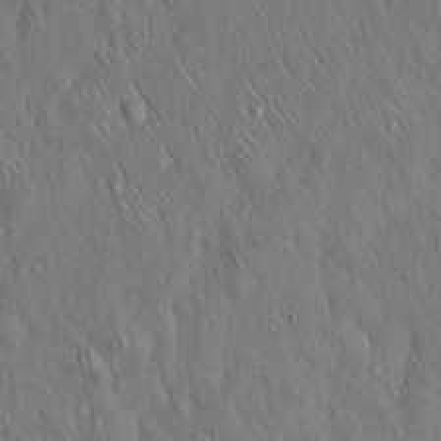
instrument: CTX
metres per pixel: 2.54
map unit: Hto
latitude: 15.7261
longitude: -58.5168
